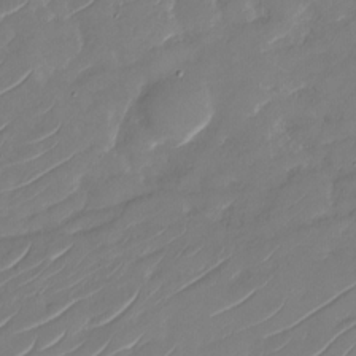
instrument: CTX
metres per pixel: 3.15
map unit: Nhu
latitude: -29.7478
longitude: -72.6491
